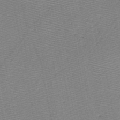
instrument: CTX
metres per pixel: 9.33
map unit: HNb
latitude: -48.2929
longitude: -40.2900
